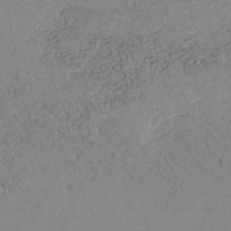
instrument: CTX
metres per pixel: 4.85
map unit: Nhe
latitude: -41.9178
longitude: -109.8016
